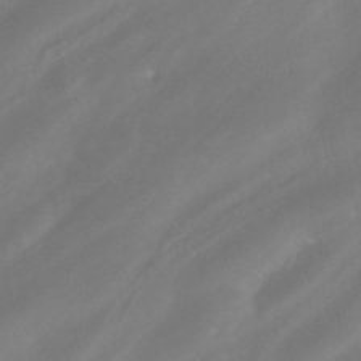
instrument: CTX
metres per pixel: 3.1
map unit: HNhu
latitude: -41.5966
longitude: 106.5385
